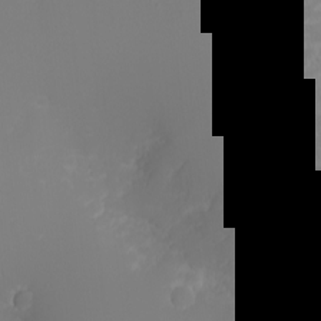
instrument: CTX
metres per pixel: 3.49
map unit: eHh
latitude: -2.6707
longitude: -75.0836
